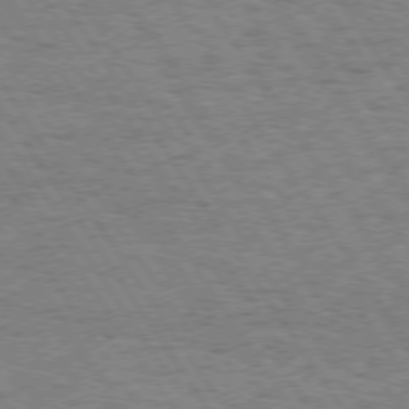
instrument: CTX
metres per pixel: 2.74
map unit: Hpe
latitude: 73.7828
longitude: -130.8191
